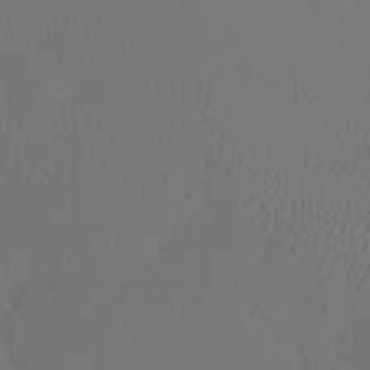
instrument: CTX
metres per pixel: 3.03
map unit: Htu
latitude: -13.9178
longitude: -47.4616
